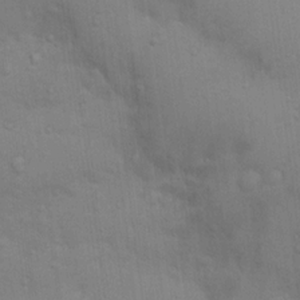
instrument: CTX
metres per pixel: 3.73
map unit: Nhu
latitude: 14.2712
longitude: -30.4790
